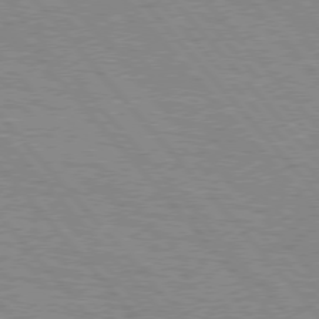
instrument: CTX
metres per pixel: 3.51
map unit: lApd
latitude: 75.9906
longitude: -75.5560
